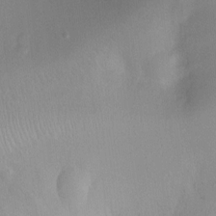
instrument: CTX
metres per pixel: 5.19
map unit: Ht
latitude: -8.5007
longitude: -21.5749
